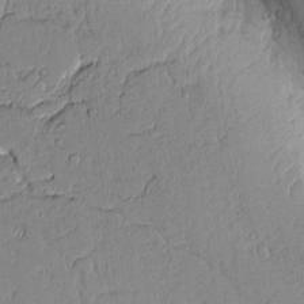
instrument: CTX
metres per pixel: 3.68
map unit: Aa
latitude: 10.6113
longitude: -129.1214
